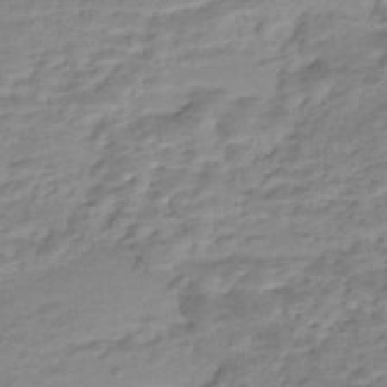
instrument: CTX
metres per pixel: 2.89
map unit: Nhe
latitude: -46.4062
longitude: 152.3495
